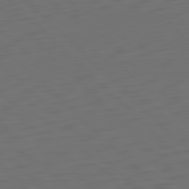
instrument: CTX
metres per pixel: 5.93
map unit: Ap
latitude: -79.8989
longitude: -55.5371
